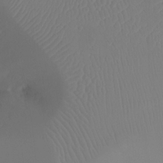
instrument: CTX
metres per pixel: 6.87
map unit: Ht
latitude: -16.5385
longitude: -41.4426
